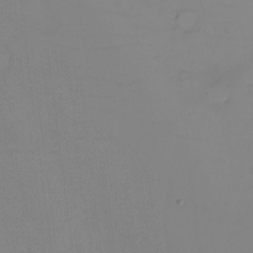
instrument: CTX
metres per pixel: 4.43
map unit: eHh
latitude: -5.8611
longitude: -80.2711
